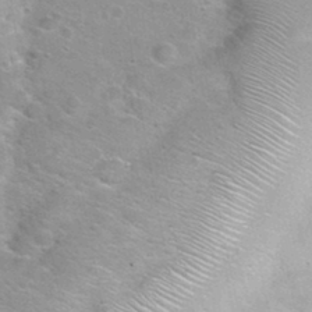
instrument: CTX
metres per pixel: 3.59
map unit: Hto
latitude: 24.5923
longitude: -47.1026
